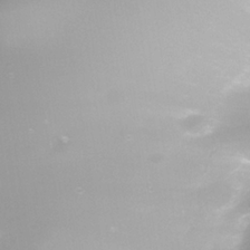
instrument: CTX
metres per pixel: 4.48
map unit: Nhe
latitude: -36.5762
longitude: -117.8206
